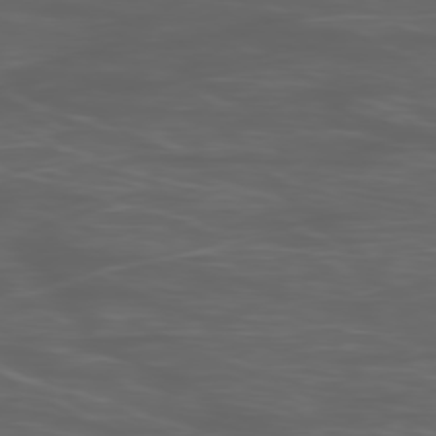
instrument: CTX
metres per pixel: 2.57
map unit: Ap
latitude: -78.9730
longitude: -75.6883
